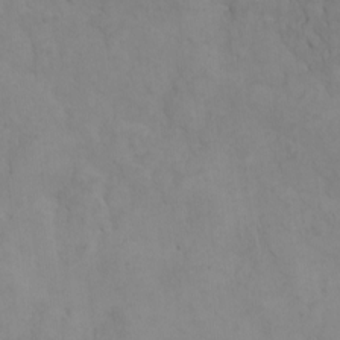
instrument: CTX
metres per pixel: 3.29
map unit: eHh
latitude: -8.2172
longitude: -68.0255
